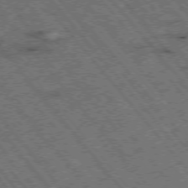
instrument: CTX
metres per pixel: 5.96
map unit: Hpe
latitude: -75.8423
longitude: -20.2334
